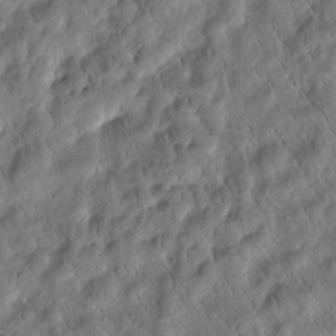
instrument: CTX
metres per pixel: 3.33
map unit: Htu
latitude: -1.7289
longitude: 170.0850
